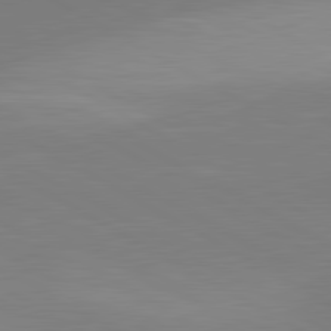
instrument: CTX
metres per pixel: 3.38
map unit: lApd
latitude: 81.1970
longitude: 159.6343
